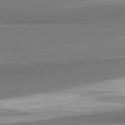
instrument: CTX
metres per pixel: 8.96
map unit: lApd
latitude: 81.7827
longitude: 160.2928
